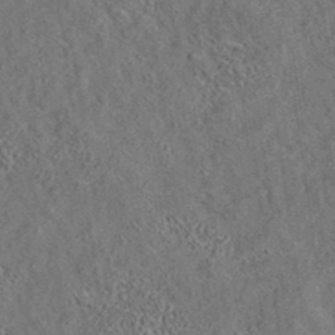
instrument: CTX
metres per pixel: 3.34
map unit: eAb
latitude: 35.3103
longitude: 109.1620
